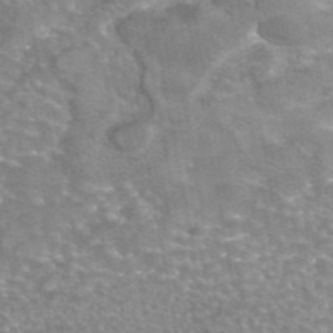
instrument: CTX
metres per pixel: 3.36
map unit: eAb
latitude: 45.1214
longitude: 105.8422
